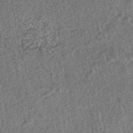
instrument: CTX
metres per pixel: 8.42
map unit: HNhu
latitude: -43.2564
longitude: 98.3306
